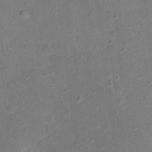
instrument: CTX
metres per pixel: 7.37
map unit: Ht
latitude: 13.1970
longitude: -39.4426
